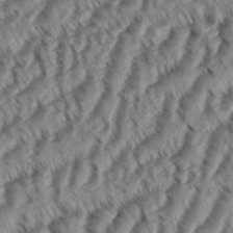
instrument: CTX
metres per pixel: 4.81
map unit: eHh
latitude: 35.9717
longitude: -138.3845
